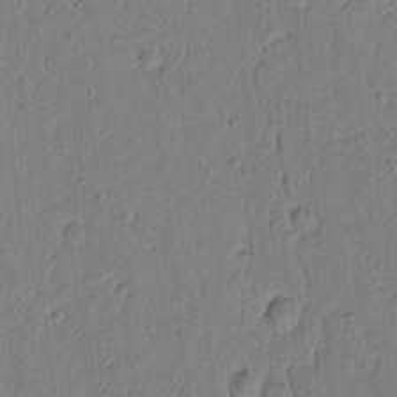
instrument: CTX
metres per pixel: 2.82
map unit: lAvf
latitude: 5.5938
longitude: 165.4644
